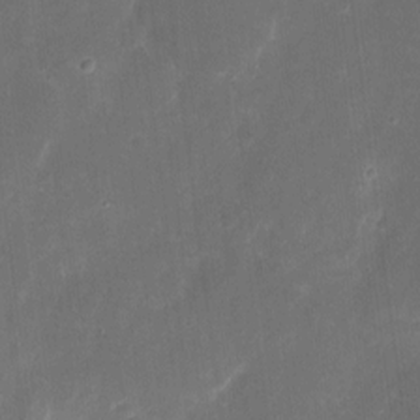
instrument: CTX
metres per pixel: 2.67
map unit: eHh
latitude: 9.0081
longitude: -71.3104
